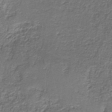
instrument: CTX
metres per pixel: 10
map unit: eAb
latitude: -37.9556
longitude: 51.5777
